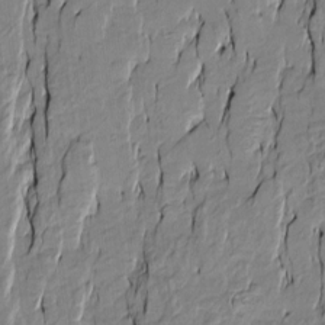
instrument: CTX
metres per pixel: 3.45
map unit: Htu
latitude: -9.8611
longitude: 176.4251
